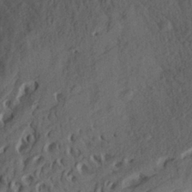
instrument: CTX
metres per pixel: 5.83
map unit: Aa
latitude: 26.8380
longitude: -143.9906
